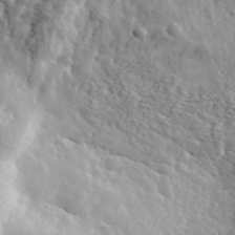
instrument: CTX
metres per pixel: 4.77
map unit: eHh
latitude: 36.2712
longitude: -80.5357
